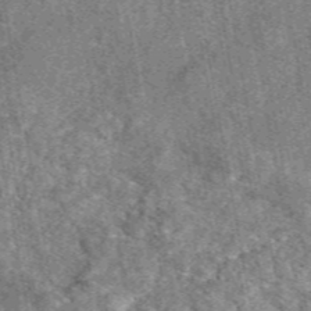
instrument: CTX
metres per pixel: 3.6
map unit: eAb
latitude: 48.1956
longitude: 112.2173
